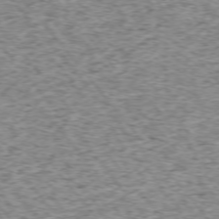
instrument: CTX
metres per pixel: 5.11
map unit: Ap
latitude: -75.1620
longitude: -86.7624
